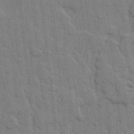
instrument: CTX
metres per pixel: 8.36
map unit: lHvf
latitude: 17.4804
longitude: -113.2726
